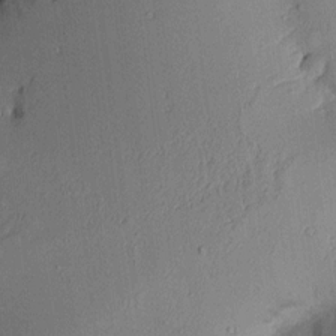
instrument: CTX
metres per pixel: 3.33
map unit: Aa
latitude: 10.1011
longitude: -128.1956
